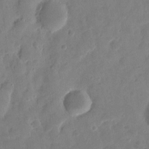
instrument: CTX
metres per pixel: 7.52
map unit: eHh
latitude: 8.8002
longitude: -74.0822
